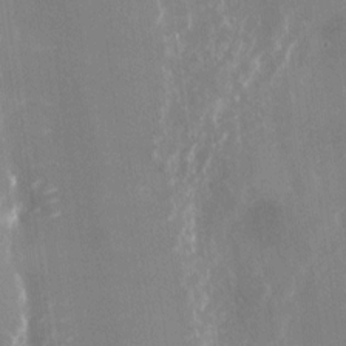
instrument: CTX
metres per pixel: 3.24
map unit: Nhu
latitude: -23.0109
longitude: -72.9892
